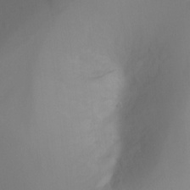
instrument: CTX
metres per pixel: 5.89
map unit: Ht
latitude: -17.5022
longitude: -46.4979
